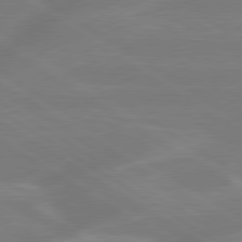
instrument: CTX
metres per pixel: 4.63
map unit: lApd
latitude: 79.7072
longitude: -143.2726
